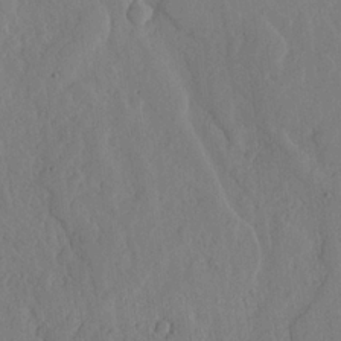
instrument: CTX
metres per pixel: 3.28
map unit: lHvf
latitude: 18.8002
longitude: -115.1781
